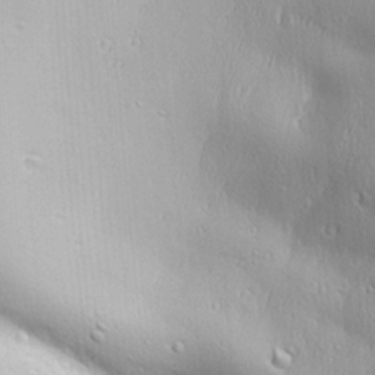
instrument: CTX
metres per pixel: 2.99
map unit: Ave
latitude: 22.2711
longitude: -137.0459
